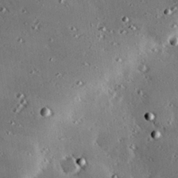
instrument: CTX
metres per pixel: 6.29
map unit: eHh
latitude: 22.6490
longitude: -90.2523
